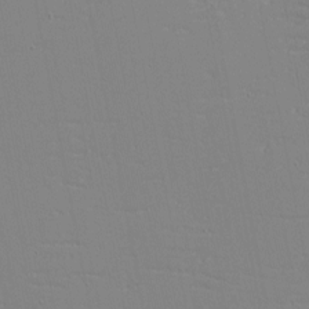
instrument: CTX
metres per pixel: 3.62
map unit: eHh
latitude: -3.8422
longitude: -80.9892
